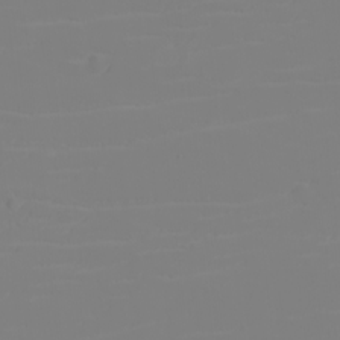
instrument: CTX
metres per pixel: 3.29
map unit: eHh
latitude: -5.9367
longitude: -84.4034
